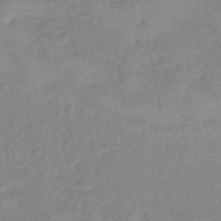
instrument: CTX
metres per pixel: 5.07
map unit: eHb
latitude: -45.2376
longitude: 85.2942
